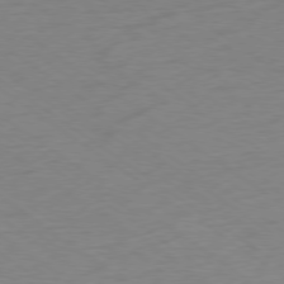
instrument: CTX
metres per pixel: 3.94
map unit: Ap
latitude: -78.8786
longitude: -94.5546
